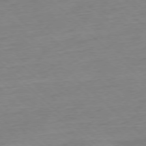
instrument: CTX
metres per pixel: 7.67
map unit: Ap
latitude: -77.2943
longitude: -97.1970
